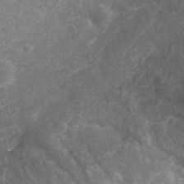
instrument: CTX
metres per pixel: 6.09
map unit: ANa
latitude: 42.9136
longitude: 25.6722
